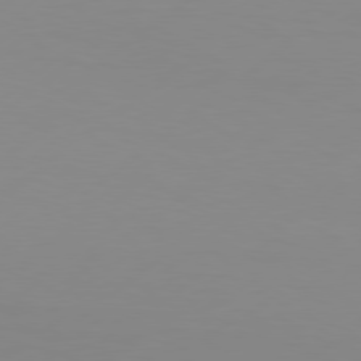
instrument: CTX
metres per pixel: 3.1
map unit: Hpe
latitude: 77.8583
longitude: -130.4790
